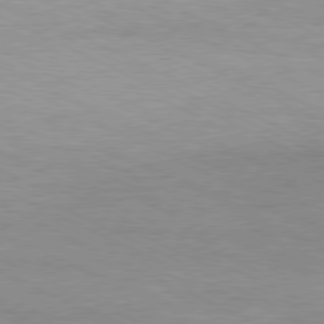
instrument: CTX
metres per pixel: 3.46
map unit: Ap
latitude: -81.0298
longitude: -85.1025
